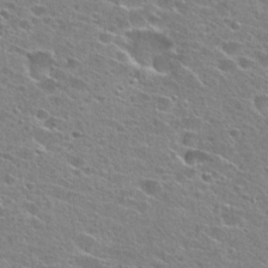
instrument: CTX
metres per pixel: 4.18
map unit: Hto
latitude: 25.0080
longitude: -44.1955
